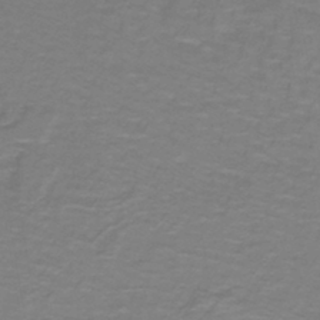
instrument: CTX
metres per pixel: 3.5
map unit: lHb
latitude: -42.2550
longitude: 56.6140
